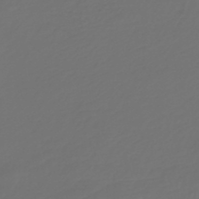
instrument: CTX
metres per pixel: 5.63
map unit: HNb
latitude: -47.4832
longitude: 55.5399
